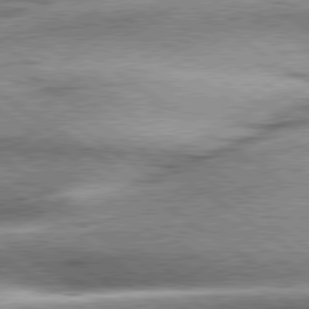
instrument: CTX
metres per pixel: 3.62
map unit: lApd
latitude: 79.6883
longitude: -141.1970
